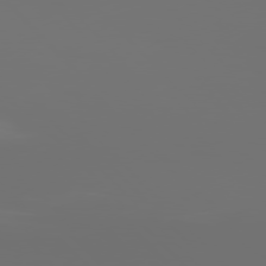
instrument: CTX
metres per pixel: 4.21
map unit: Hpe
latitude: 77.1214
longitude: -135.2159
